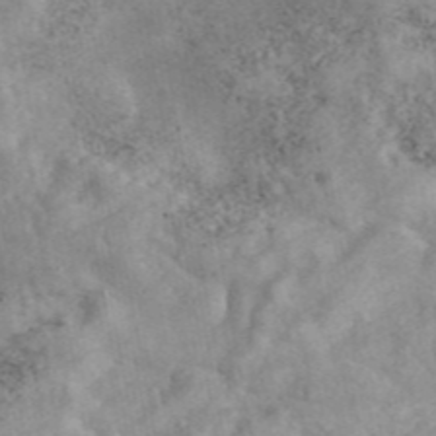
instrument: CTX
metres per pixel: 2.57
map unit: eAb
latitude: 45.7827
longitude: 127.8422
